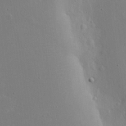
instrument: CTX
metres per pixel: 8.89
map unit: eHh
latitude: 20.3656
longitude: -71.2348
